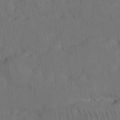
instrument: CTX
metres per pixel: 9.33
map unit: Nhu
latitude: 26.0444
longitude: -71.8583
